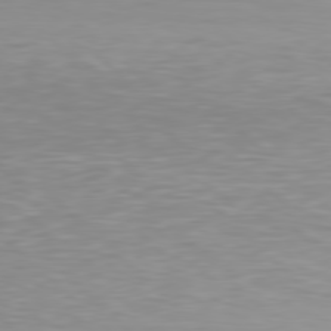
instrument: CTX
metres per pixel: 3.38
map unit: Hpe
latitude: 78.3468
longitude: -171.0836
